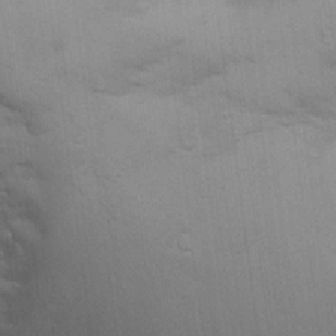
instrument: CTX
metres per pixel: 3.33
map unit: Hto
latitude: 16.2900
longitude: -38.2333
